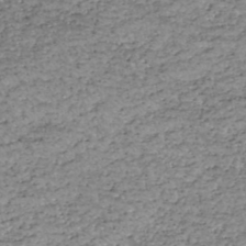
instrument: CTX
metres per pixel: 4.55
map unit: HNhu
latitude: -46.9919
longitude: 30.8030
